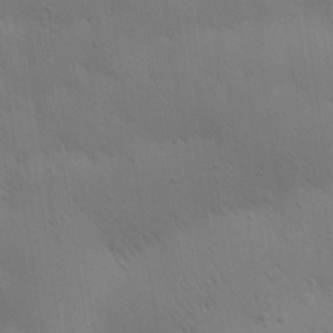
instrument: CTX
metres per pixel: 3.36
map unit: Aa
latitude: 25.7827
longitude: -142.8380
